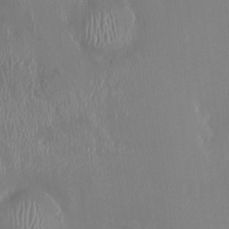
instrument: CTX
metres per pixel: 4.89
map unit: HNhu
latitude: 4.5168
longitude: -5.3671
